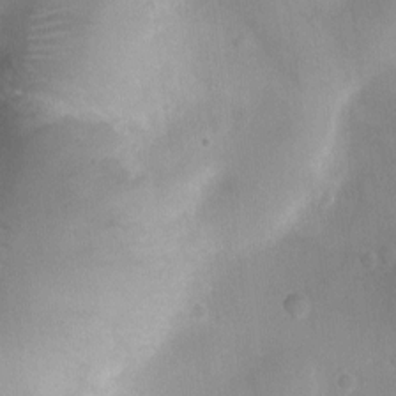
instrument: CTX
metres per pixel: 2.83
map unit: Ht
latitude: -8.9353
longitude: -21.5371
